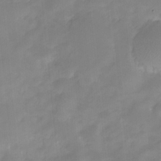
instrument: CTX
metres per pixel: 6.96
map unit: HNhu
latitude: -23.5588
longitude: 50.0283
